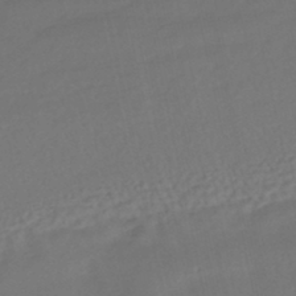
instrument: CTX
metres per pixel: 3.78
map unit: HNhu
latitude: -43.4832
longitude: 101.6343
